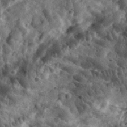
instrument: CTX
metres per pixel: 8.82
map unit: eHh
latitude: 34.1388
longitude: -79.4616
